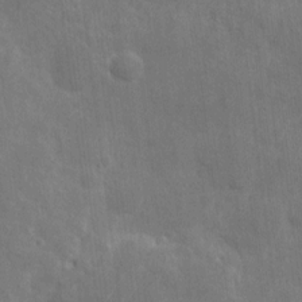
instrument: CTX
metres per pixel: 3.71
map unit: eHh
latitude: 7.3482
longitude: -72.4979
